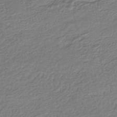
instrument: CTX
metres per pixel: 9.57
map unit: HNhu
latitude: -43.5021
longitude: 105.2376
